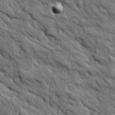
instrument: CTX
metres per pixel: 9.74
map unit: Ave
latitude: 19.2915
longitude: -134.4601
